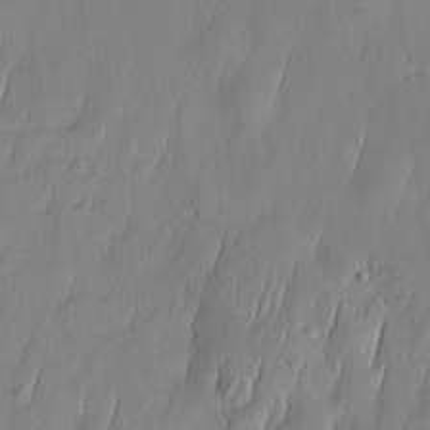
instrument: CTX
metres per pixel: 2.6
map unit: Htu
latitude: -5.6533
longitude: 174.8974
